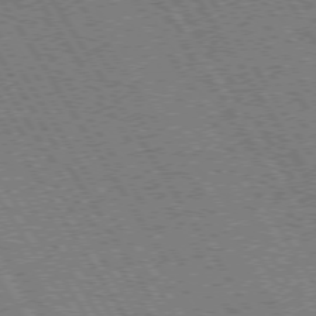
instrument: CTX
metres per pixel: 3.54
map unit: Hpe
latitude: 73.4049
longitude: -144.1011
